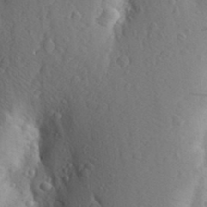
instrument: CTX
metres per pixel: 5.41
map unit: Aa
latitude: 26.6680
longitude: -149.0836
